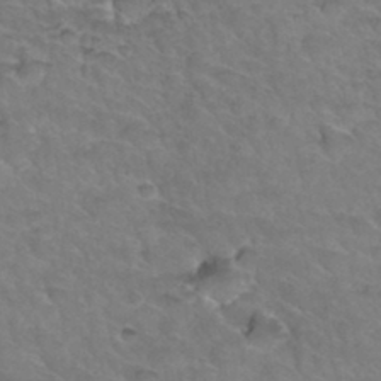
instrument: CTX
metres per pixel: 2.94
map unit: Hto
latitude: 34.1766
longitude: -46.8380
